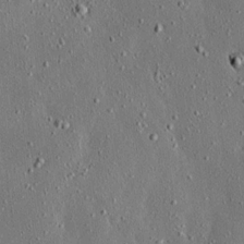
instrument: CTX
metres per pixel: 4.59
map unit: Ave
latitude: 17.2159
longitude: -139.7827
